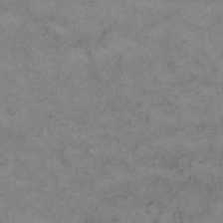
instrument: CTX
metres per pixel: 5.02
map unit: eHh
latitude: 14.6680
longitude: -63.4994
